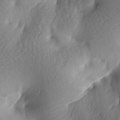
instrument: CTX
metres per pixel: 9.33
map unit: lAa
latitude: -7.9178
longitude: -126.4601
